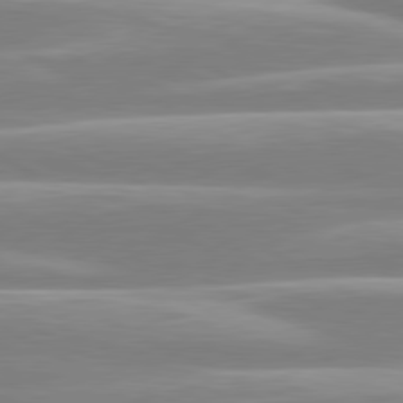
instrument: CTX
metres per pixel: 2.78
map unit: lApd
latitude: 80.5357
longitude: -129.2159
